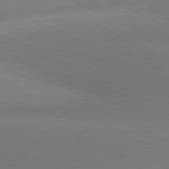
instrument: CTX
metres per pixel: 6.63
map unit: lApd
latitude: 81.0836
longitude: 144.3684
